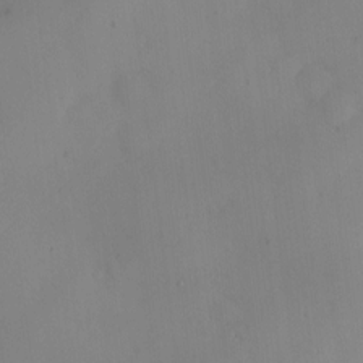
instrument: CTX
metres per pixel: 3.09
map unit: Hve
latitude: -10.2362
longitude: 176.0661
